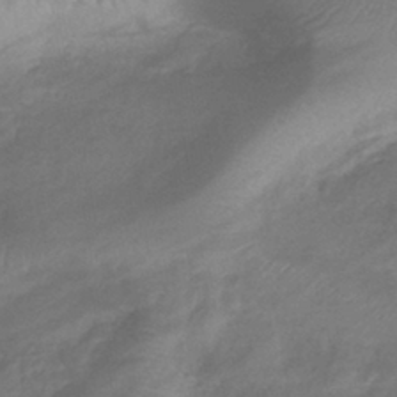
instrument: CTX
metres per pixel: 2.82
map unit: lHb
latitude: -41.0297
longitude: 78.3684
